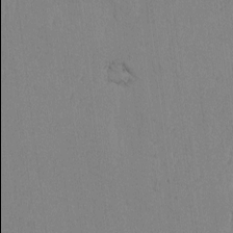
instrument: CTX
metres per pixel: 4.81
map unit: lAvf
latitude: -5.8800
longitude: -113.9906
